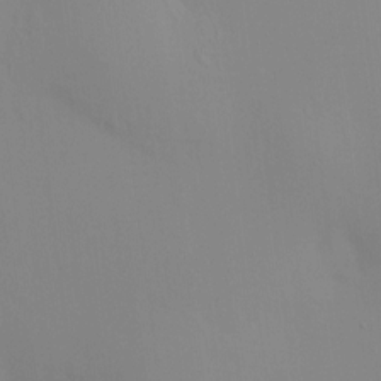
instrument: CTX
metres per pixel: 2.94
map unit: HNhu
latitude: 7.1970
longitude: 12.5574
